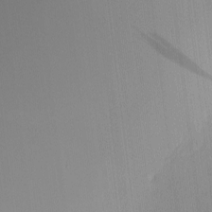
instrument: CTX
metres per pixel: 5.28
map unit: Nhu
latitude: 0.1389
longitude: -78.9325
